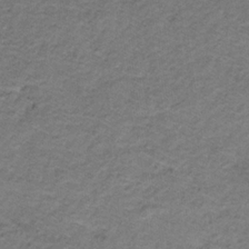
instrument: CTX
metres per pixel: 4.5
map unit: lHb
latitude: -32.1039
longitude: 65.1431
